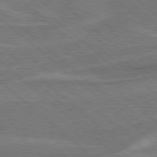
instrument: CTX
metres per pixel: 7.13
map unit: Hpe
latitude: 78.0444
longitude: -153.0270
